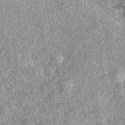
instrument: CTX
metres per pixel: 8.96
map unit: eAb
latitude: 38.4412
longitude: 108.4251
